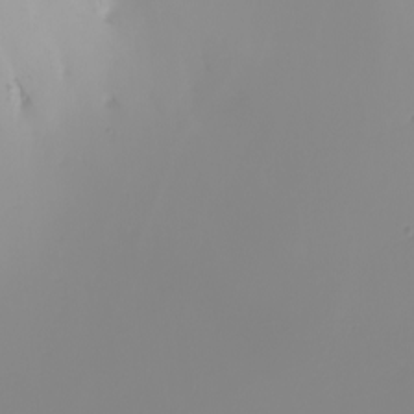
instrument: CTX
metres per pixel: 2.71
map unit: Nhu
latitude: -6.3117
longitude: -94.2334
